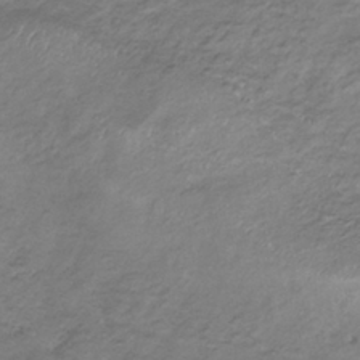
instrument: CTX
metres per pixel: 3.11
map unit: lHb
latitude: -34.5196
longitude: 67.8611
